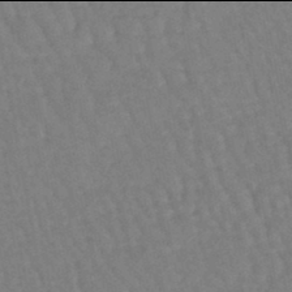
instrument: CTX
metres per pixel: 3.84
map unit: eHb
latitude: -46.0094
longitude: 80.4440
